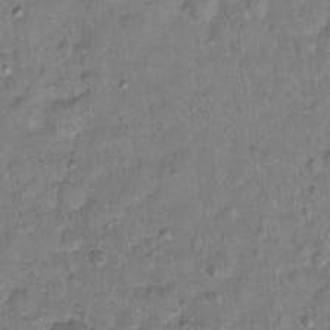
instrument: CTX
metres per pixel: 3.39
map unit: Hto
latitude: 12.6869
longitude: -36.7058
